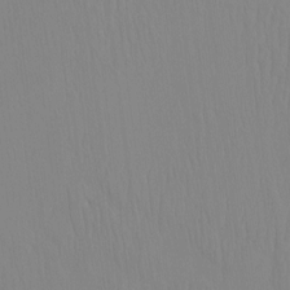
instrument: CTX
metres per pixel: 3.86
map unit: eHh
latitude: -4.0094
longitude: 14.7464
